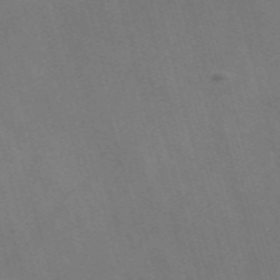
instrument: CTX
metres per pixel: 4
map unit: Nve
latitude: -57.9178
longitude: 64.6519
